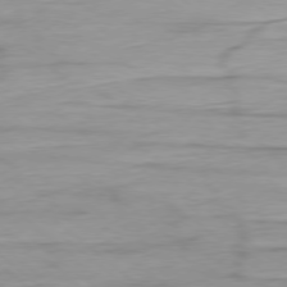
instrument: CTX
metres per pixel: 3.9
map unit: Ap
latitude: -78.6896
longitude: -78.7813
